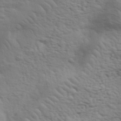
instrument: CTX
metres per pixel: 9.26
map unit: eHh
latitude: 36.8002
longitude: -81.2159
